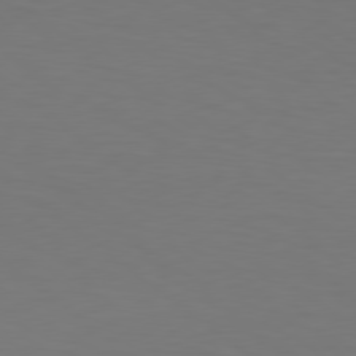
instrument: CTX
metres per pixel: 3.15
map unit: Hpe
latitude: 78.5546
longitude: -173.4993
